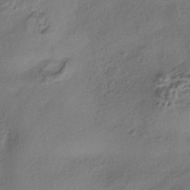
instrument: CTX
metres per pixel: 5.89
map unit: HNhu
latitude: -41.4265
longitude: 105.5777
